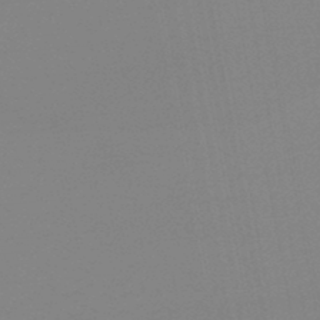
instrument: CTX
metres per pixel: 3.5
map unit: lHb
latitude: -46.2739
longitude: 69.2564
